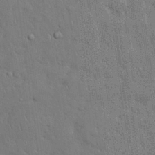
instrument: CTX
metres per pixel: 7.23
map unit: Nhu
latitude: 28.2144
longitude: -68.2712
